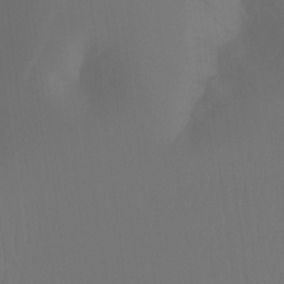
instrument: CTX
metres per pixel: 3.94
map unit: Ht
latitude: -7.7099
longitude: -31.1404
